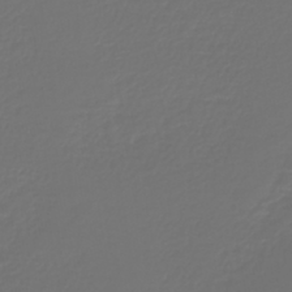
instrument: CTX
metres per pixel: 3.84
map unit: lHb
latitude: -43.5021
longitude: 60.5196
